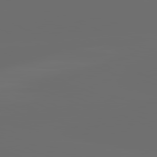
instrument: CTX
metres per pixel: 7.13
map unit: lApd
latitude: 82.1011
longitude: -164.1389
